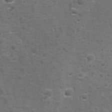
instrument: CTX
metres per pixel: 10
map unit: Ave
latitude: 11.6127
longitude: -104.6302
